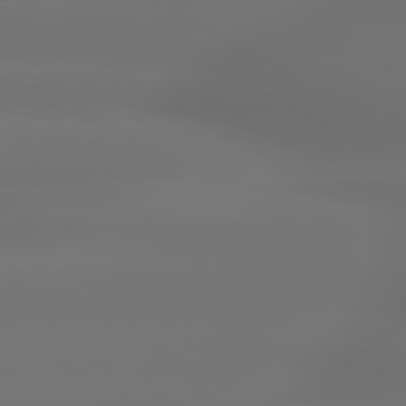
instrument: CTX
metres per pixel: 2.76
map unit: lApd
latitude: 79.9528
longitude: -138.3845
